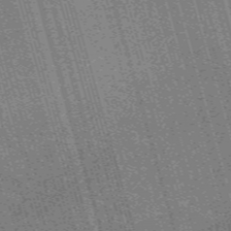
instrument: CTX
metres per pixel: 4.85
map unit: Nve
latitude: -59.4265
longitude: 62.3495
